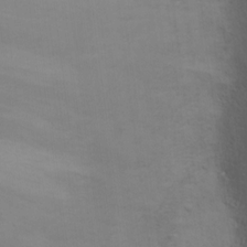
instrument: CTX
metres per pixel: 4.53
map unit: Ht
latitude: 11.0648
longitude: -40.7057
